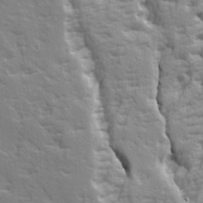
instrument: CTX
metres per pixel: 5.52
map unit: Ave
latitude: 14.7058
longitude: -131.5183
